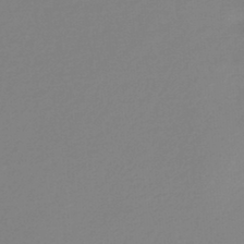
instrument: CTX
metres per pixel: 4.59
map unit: HNb
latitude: -44.6707
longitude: -42.1389
